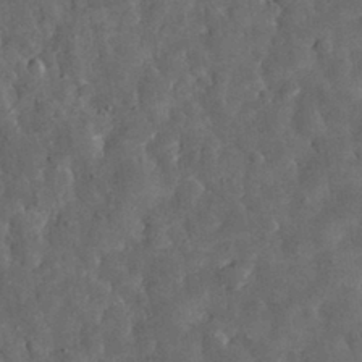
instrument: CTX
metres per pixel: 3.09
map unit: eHh
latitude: 31.0837
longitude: -69.5371
